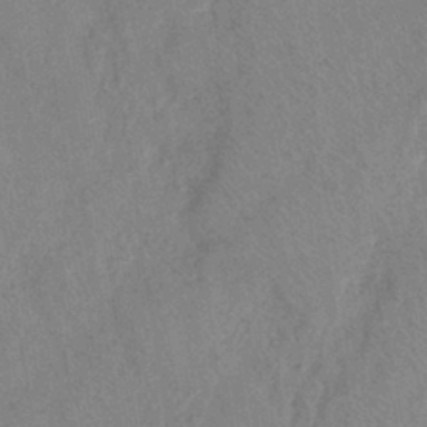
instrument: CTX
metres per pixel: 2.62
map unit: eHh
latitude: -39.8800
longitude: -26.9325
